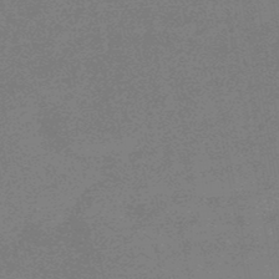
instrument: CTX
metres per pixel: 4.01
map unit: lHb
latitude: -48.4251
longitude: 82.4251
